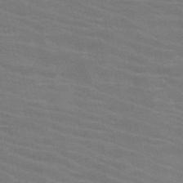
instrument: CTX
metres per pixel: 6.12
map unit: HNb
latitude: -46.3117
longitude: -46.9703
